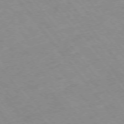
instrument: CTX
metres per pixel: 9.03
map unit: Hpe
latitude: -76.1228
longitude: -18.9702
